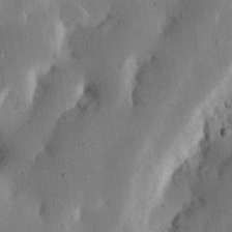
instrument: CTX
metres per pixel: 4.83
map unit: Nhu
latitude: 19.2915
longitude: -74.9325
